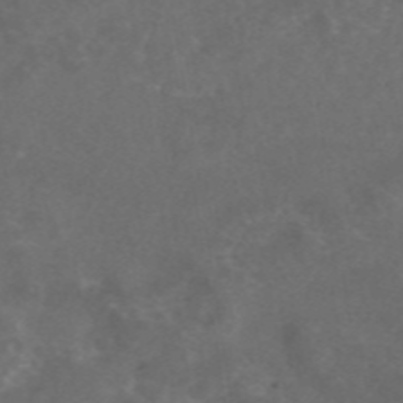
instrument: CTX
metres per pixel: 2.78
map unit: eAb
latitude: 46.7436
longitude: 126.4440
